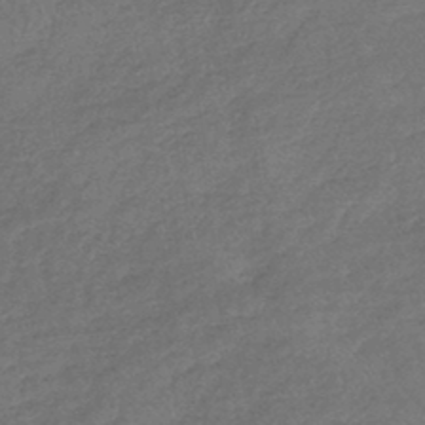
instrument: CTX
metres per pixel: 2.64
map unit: lHb
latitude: -44.3684
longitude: 70.8408
